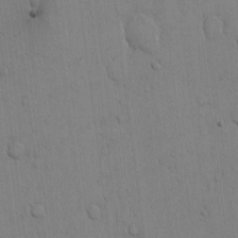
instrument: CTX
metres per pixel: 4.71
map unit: Hto
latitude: 11.1592
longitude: -57.8961
